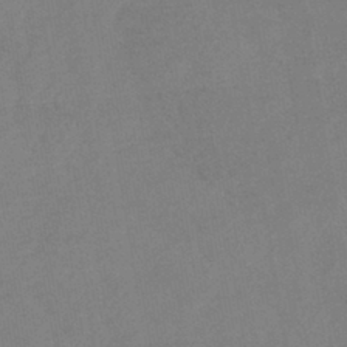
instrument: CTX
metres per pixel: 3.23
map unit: lHb
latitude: -41.3132
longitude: 73.1620
